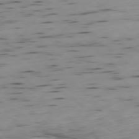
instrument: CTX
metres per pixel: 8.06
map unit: Ap
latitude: -79.0486
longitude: -61.2348
